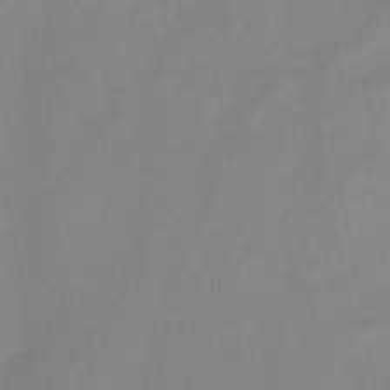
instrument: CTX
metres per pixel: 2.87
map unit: HNb
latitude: -45.7100
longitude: -38.4601
